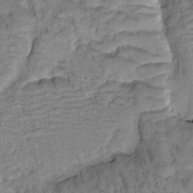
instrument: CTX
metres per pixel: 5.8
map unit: Htu
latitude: -0.9731
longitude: 173.0675
